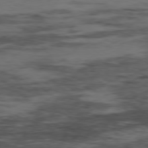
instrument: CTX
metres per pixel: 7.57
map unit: Hpe
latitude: -78.9541
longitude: 13.8422
